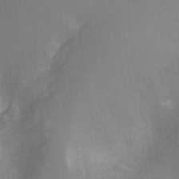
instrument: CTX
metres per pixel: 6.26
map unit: Ht
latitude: -11.4266
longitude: -27.3482
